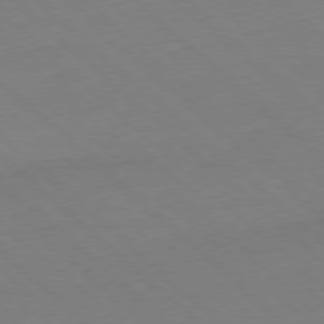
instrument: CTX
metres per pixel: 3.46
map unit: Hpe
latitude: -78.4062
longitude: 13.5210
